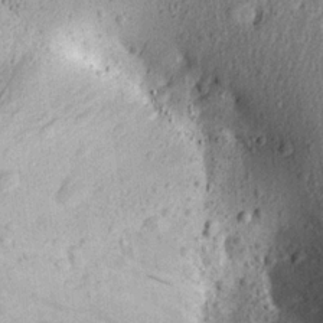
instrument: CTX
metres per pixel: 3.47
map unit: Aa
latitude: 19.9528
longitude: -146.0255
